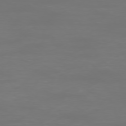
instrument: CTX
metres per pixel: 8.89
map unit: Ap
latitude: -76.5952
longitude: -81.6694
